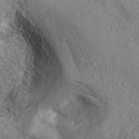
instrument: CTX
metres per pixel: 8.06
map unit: ANa
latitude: 45.1970
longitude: 45.6533
